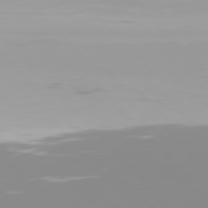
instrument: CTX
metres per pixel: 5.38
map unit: Hpe
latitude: 77.3103
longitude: -172.0444
